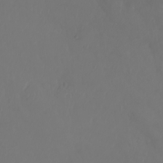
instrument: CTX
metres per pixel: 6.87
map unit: Nhu
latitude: -8.0850
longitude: -81.7827
